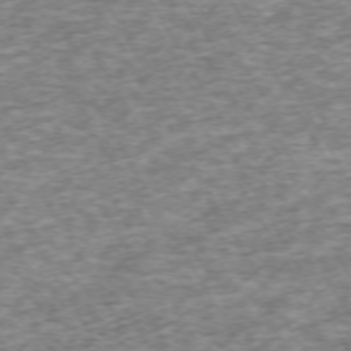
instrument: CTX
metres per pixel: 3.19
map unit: Hpe
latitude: -71.4455
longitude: 13.8045
